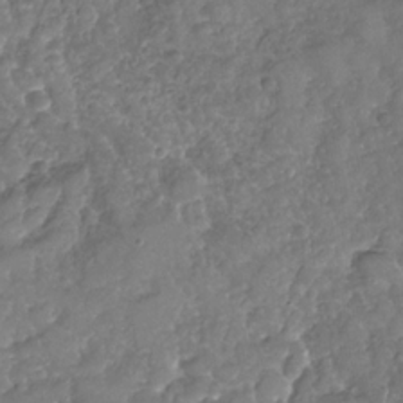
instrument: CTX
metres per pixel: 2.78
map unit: Nhu
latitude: -31.0486
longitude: -59.8772
